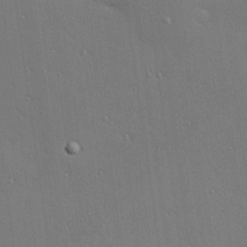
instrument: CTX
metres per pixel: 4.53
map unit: Hve
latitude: 27.0081
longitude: -90.5168
